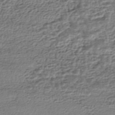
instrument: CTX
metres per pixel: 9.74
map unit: HNhu
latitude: -43.8611
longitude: 105.8989
